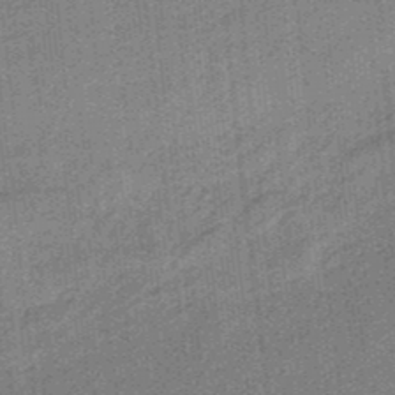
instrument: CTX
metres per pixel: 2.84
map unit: HNb
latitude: -35.0108
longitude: 57.1431
